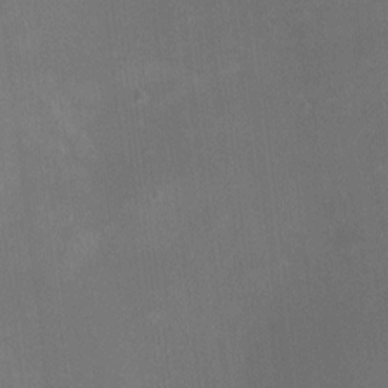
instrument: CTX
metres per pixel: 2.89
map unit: HNhu
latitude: 5.8394
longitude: 3.5966
